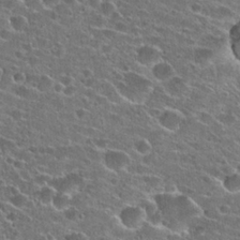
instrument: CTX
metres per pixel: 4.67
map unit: Hto
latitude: 23.9717
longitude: -43.3104
